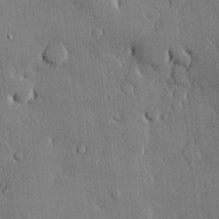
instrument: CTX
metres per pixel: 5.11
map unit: lHvf
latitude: 20.6302
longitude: 145.5777
